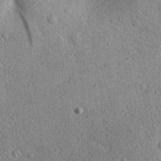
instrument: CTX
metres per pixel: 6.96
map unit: Aa
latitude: 30.6302
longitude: -147.1592
